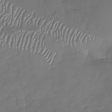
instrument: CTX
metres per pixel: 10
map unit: Nhu
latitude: -27.1998
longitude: -58.7435
